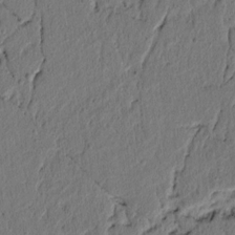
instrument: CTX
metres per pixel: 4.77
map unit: lAvf
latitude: 6.3845
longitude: 166.6329
